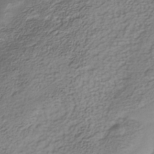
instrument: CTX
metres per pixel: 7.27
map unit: Nhe
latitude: -40.3495
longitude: -100.4034
